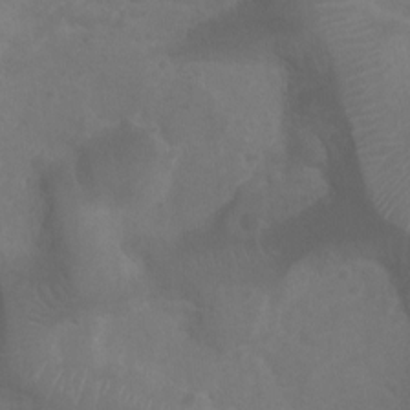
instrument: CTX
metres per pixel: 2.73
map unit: Ht
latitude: 1.9339
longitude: -22.1956
